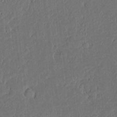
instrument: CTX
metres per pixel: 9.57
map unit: lAvf
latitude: 7.7072
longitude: 168.0094
